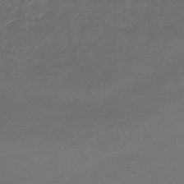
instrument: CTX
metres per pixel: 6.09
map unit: lHb
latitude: -45.6155
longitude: 68.0661
